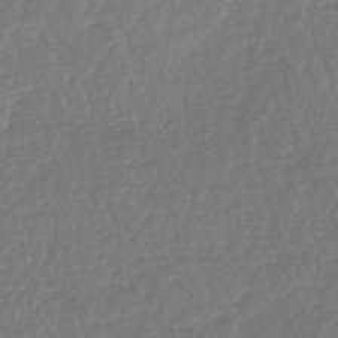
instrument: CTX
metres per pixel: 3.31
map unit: HNhu
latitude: -48.6708
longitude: 102.1039
